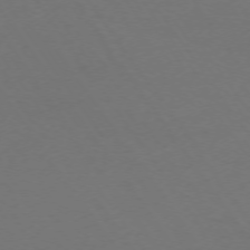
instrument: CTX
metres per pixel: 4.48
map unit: Ap
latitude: -74.4818
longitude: -71.9528
